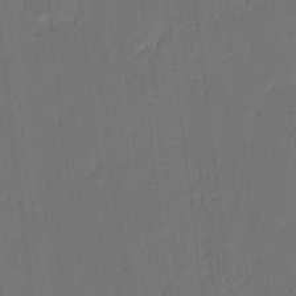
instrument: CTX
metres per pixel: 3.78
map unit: lAa
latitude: 13.3293
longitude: -107.3293
